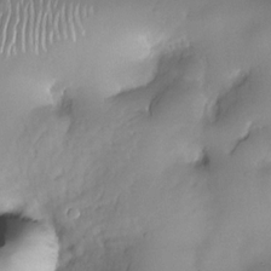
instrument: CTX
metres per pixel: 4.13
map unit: Nhe
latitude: -30.5573
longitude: -140.1766
